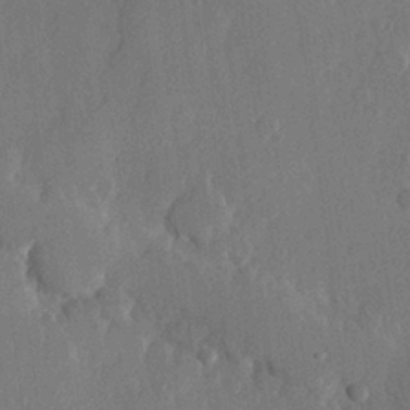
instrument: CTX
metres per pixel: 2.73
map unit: lHvf
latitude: 22.7813
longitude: 145.4643
